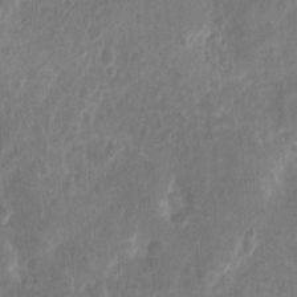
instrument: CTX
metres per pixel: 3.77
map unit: eHh
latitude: 10.3278
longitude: -72.5735
